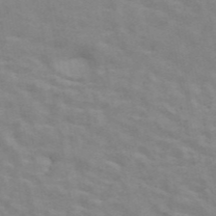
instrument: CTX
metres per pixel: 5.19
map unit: ANa
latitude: 45.4048
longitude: 26.1605
